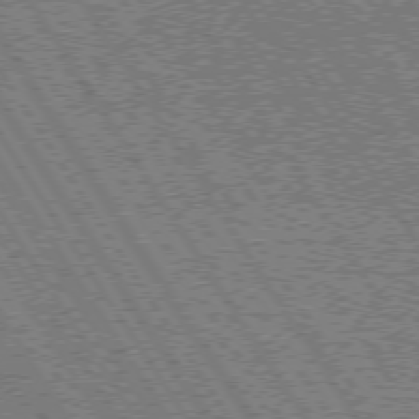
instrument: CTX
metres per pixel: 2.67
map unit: Hpe
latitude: 73.8395
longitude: -141.0269
